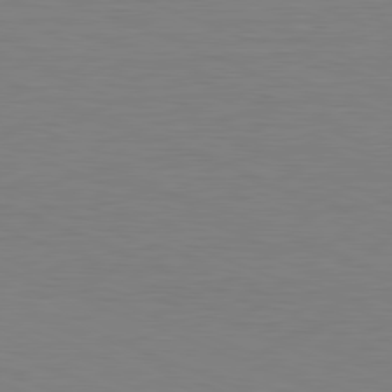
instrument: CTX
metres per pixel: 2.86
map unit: Hpe
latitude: -81.6155
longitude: 9.0864
